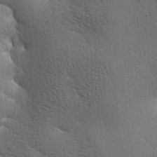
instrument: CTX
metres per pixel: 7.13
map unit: lAa
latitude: -7.3509
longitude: -125.4238
